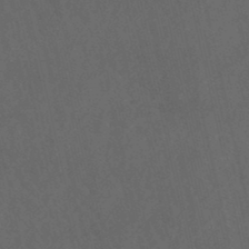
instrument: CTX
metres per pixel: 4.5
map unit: lHb
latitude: -47.5210
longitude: 70.6519
